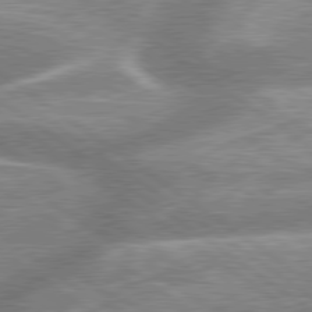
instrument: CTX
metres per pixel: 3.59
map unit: lApd
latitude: 79.4805
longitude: -159.0270
